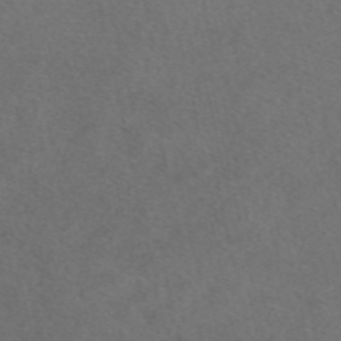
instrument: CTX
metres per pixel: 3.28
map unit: eAb
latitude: 48.1956
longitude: 107.3699
